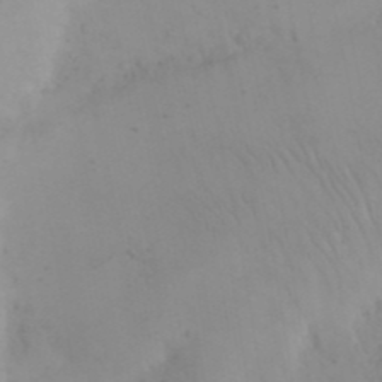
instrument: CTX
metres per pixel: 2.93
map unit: eHh
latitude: 24.3656
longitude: -66.4412
